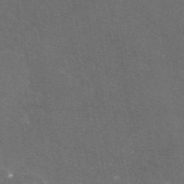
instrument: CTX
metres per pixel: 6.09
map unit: eAb
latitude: 47.3482
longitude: 116.2172
